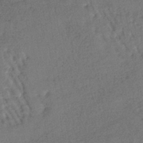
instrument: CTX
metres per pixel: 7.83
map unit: lHb
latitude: -41.3132
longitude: 69.1053
